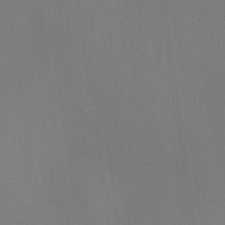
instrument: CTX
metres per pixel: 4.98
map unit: HNhu
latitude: 9.0081
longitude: 14.6141
